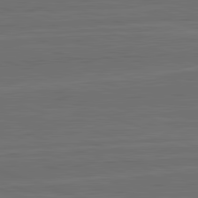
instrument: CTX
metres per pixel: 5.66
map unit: lApd
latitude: 82.7624
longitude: -179.6505
